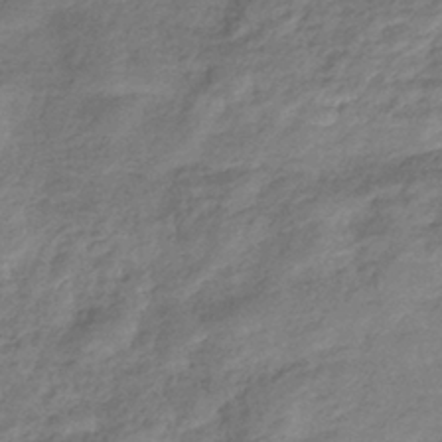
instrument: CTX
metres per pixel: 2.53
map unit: eHb
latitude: -38.1606
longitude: 80.5763
